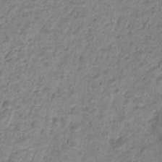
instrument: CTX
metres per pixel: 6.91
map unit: HNhu
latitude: -21.6910
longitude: 85.2564
